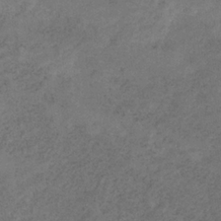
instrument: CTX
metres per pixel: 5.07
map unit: HNb
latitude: -32.5385
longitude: 56.3684
